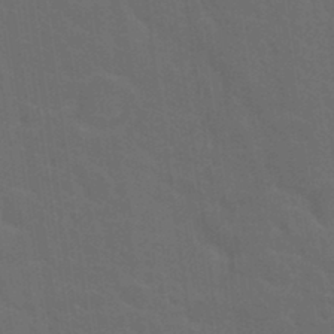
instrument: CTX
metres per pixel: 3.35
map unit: Hto
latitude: 18.1011
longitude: -36.5735
